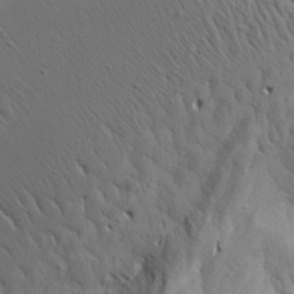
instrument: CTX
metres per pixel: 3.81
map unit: Aa
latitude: 25.6127
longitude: -143.9717
